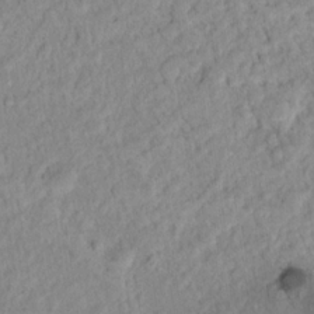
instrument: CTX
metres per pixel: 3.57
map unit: Nhu
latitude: 16.7246
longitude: -32.9892
